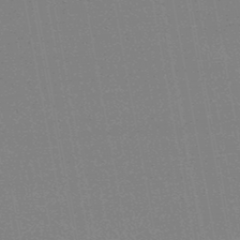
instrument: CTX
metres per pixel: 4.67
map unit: HNhu
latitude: -46.8408
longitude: 99.7855
